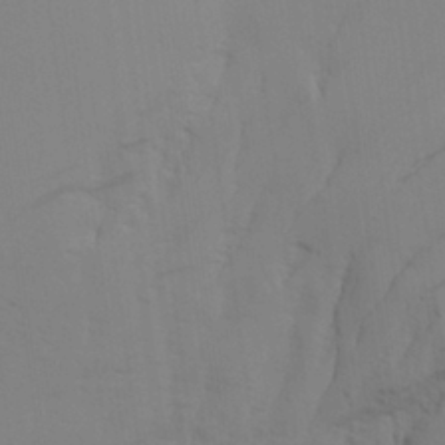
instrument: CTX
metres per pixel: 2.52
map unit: Aa
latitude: 27.7261
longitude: -131.4049
